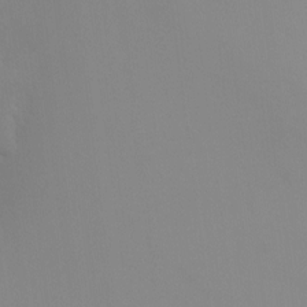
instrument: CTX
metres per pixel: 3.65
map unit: Ht
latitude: -8.2739
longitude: -32.7246
